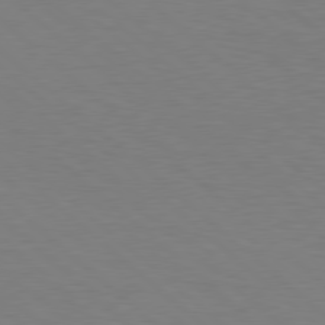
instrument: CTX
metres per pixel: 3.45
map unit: Hpe
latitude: 78.4601
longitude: -150.4034
